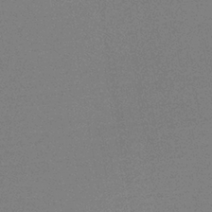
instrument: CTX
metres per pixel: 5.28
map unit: HNb
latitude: -34.4818
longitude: 52.6896
